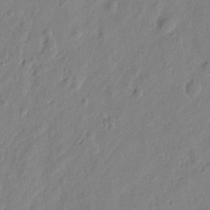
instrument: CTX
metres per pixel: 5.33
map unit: eHh
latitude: 7.4615
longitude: -74.9325
